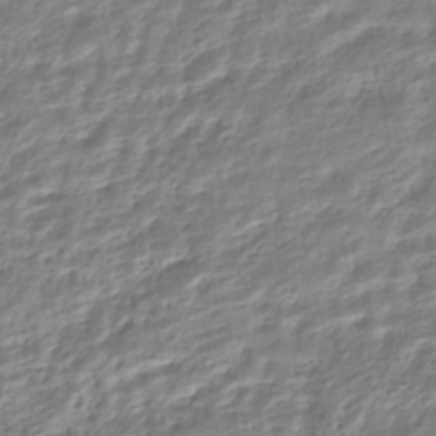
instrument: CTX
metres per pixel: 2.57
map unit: HNhu
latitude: -45.0675
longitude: 103.5210
